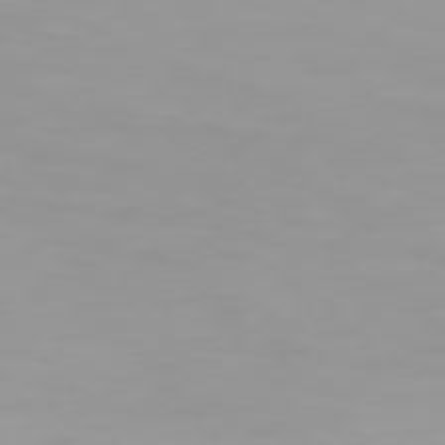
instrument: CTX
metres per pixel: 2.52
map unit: Hpe
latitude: 74.1767
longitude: -129.0269
